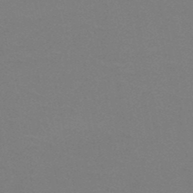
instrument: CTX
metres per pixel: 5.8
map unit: HNb
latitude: -48.6519
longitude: -48.5735
